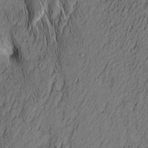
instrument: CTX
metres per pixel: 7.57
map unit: Nhu
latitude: -6.0283
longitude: -153.5182
